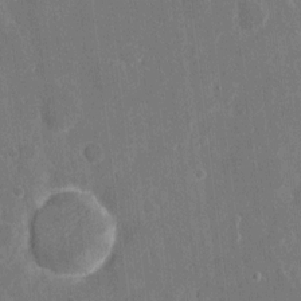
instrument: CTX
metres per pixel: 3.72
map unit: eHh
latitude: 8.0633
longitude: -68.1200
